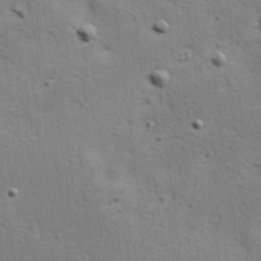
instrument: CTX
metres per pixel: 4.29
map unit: Hve
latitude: 23.7072
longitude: -97.8016
